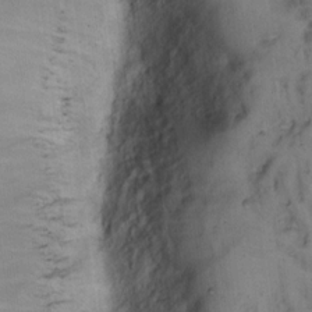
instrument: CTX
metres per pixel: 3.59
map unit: eHh
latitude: 14.6491
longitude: -63.9906
